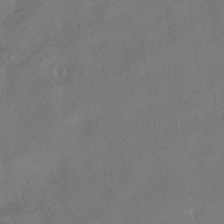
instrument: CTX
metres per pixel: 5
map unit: HNhu
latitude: -41.3509
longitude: 103.1431
